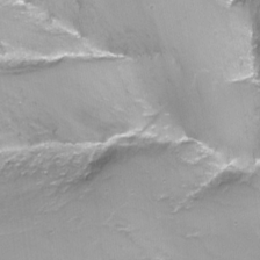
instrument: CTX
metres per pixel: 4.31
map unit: Nhu
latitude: -13.6533
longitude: -66.7246
